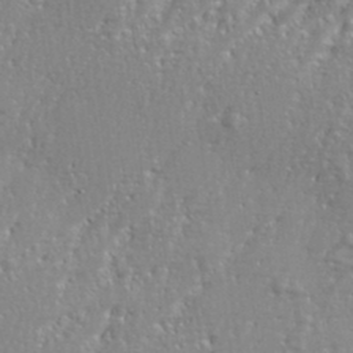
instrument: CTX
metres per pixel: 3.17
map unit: eHh
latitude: 34.8380
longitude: -133.8394
